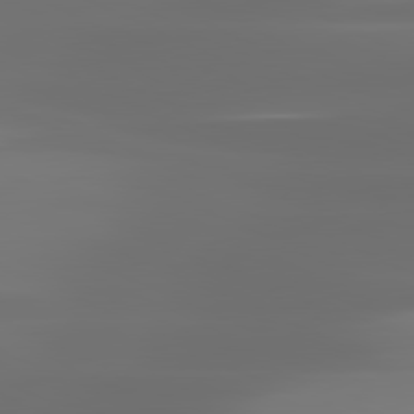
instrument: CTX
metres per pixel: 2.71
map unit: lApd
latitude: 81.2348
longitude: -137.2537
